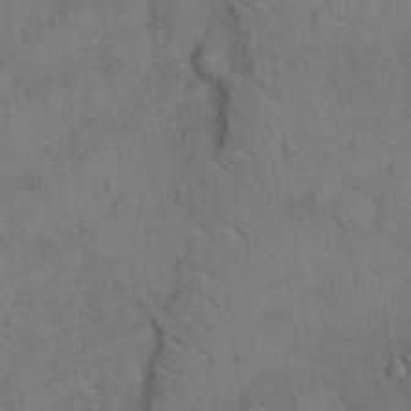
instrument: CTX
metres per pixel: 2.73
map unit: Hto
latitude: 7.6694
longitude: -60.3089
